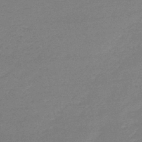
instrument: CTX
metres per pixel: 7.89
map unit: lHb
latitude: -45.1242
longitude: 63.2754
